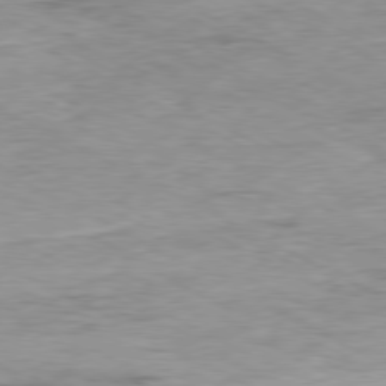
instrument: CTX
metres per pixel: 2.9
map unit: Ap
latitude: -80.1039
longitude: -75.8583
